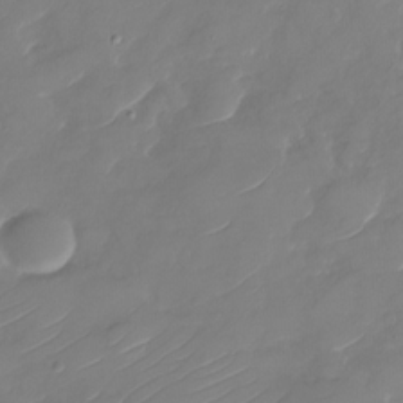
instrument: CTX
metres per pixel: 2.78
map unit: Nhu
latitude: -29.8233
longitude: -72.8191
